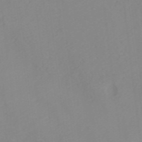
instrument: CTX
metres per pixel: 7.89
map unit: ANa
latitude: 37.6883
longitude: 23.8612
